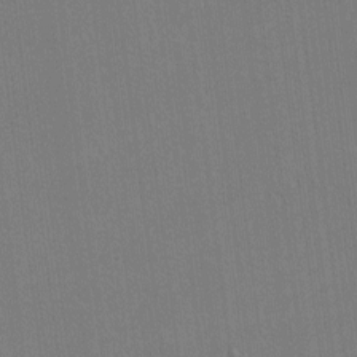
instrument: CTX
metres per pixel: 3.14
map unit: lHvf
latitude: -11.3321
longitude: -104.4412
